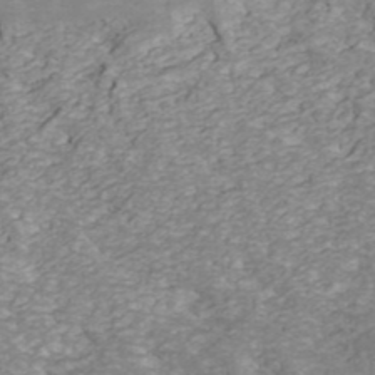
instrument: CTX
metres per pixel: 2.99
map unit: ANa
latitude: 41.4048
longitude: 32.4629
